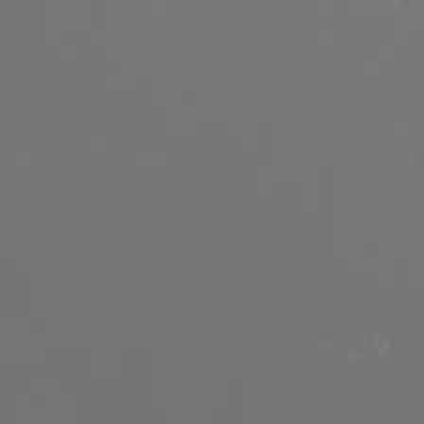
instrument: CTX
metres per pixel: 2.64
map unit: Nhu
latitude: -6.6707
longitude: -67.1781
